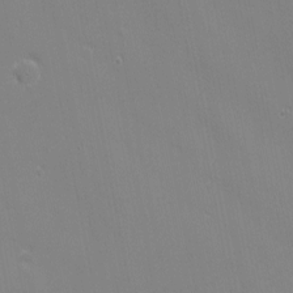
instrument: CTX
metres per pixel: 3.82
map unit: eHh
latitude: -2.9352
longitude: -81.0836
